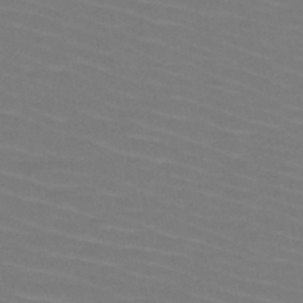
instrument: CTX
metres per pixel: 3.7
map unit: HNb
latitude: -47.6344
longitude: -45.4237
